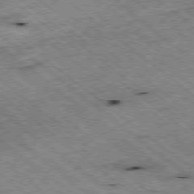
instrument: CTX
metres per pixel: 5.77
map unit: Ap
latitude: -78.7463
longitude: -51.1970
